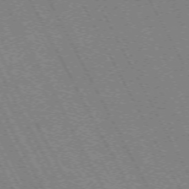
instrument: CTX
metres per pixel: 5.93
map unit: Hpe
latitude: -71.2754
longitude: 9.8044
